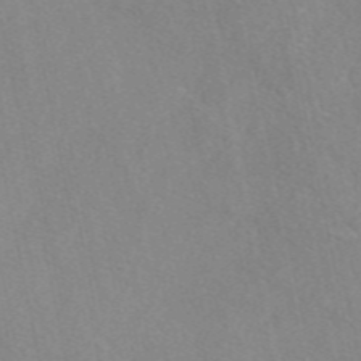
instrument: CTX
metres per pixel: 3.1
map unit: eAb
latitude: 48.4034
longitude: 111.5966
